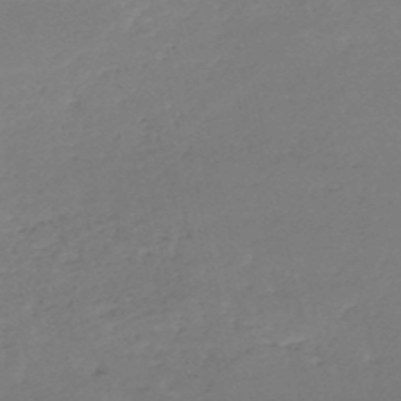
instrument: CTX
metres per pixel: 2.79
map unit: eHh
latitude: -52.9730
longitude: -25.0647
